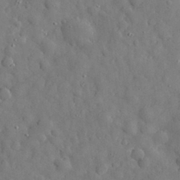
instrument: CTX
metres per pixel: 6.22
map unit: eHh
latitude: 30.5546
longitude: -73.5372
